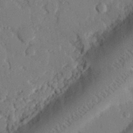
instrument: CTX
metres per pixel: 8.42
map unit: eHh
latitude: 27.8206
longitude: -80.5924
